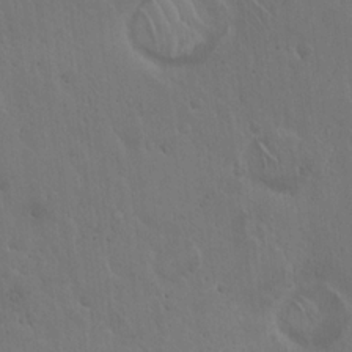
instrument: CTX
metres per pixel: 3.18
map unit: Hto
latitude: 17.9150
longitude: -59.8961
